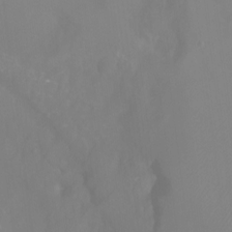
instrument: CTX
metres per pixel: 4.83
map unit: Ht
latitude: -14.0094
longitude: -56.7246
